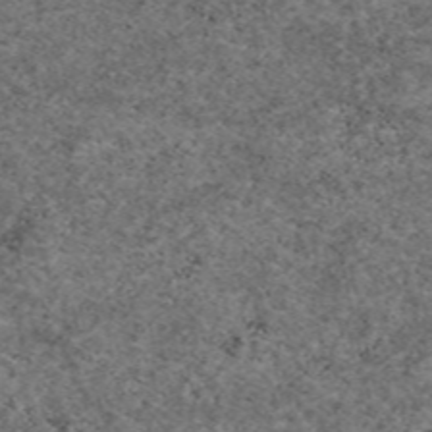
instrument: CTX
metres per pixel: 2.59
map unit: eAb
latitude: 49.1214
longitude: 113.3888
